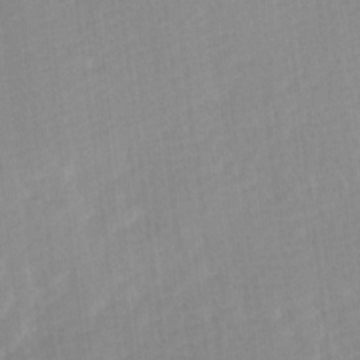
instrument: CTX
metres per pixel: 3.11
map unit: Ave
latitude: 11.0459
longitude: -106.9703
